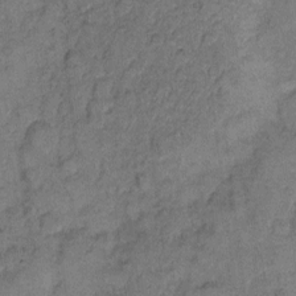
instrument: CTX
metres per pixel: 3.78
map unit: eHh
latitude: 8.3278
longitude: -63.9339
